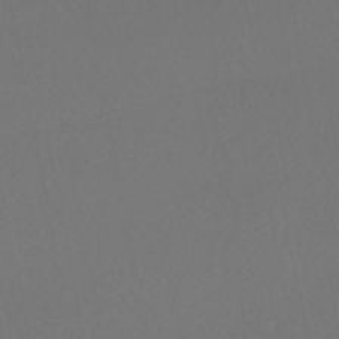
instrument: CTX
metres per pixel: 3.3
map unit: HNhu
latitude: -48.1606
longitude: 103.1809
